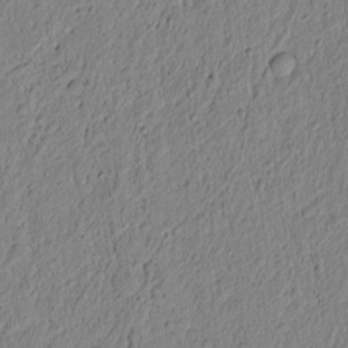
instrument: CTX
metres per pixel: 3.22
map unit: lAvf
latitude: 5.7072
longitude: 164.3684
